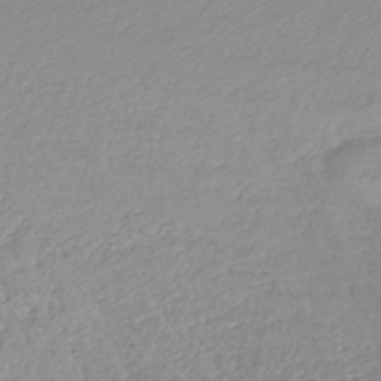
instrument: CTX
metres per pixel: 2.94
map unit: lHb
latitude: -45.7289
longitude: 65.4266
